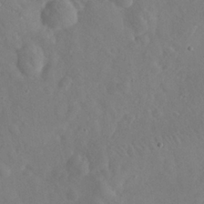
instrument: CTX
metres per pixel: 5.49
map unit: eHh
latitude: 25.2537
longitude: -67.6693
